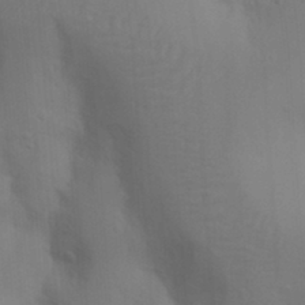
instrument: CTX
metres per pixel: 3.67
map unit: Nhu
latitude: 18.8569
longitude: -73.3671
